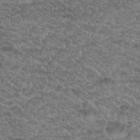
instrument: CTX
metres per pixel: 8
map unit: Hto
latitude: 19.8961
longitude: -37.1403
